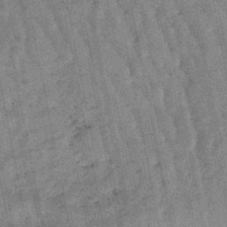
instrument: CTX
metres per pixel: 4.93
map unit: lHb
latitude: -47.5021
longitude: 78.0283
